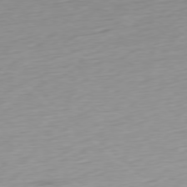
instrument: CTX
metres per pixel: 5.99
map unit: Ap
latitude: -78.6329
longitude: -71.4237
